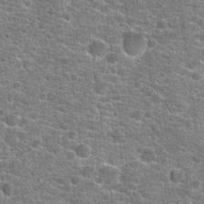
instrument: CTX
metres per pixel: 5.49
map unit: Hto
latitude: 21.2159
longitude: -44.1766
